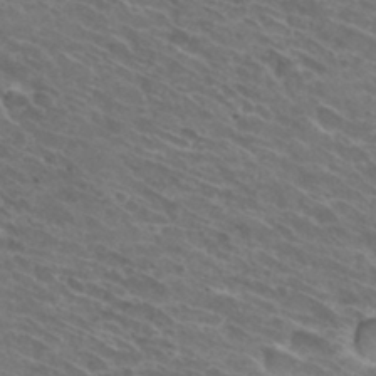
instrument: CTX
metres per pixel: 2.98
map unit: Hto
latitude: 31.4616
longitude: -44.1200
